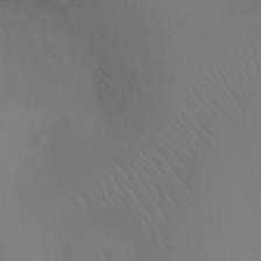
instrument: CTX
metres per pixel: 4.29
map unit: Ht
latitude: -7.4076
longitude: -28.7246
